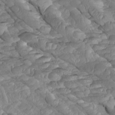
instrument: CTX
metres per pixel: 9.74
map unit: Htu
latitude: -5.5021
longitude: 150.1983
